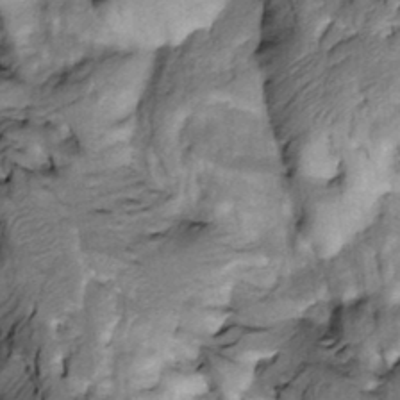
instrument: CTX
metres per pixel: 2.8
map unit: Htu
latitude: -3.7099
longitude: 150.3684
